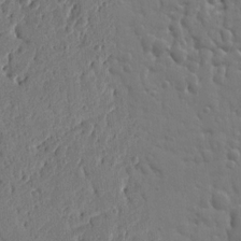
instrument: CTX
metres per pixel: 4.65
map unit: Ht
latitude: 10.4979
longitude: -77.4993
